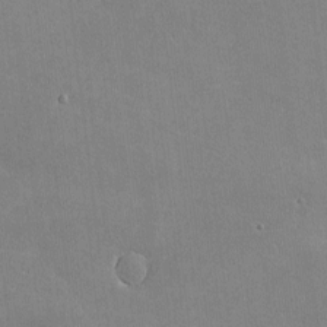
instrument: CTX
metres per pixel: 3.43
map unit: lHvf
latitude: -9.0486
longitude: -100.7813
